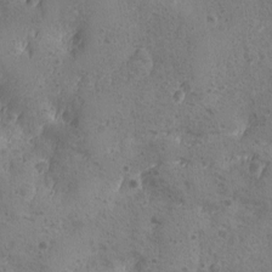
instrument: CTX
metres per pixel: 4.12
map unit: Ave
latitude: -8.6140
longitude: -118.7813
